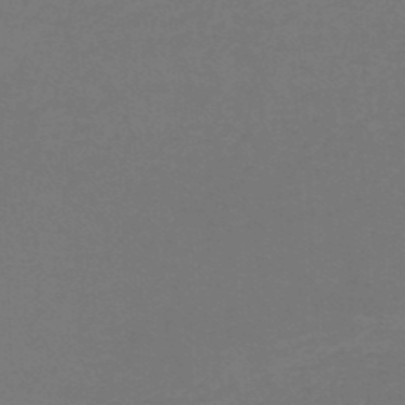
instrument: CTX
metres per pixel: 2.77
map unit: lHb
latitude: -46.0850
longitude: 63.9745
